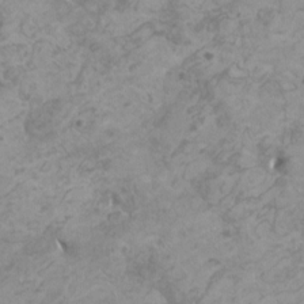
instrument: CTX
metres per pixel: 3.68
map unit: HNhu
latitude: 1.8961
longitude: -2.2522
